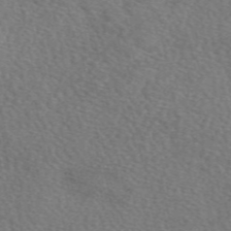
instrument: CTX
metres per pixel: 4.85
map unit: eAb
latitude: 49.6316
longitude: 113.3132
